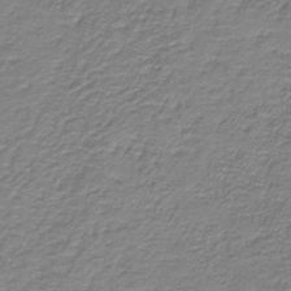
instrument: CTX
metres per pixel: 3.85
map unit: HNb
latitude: -38.6519
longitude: 51.0675
